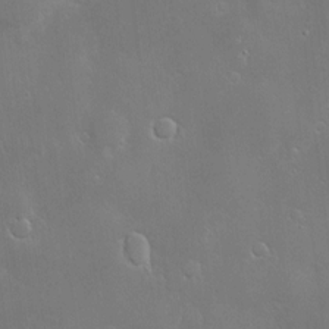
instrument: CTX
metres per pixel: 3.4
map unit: Hve
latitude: -10.3306
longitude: 173.8422
